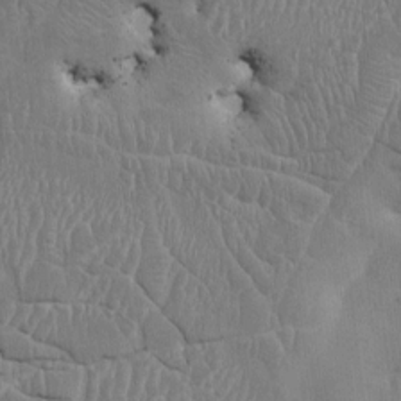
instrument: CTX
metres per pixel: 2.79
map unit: HNhu
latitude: 4.1200
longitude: -6.8191
